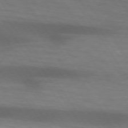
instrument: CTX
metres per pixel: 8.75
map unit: lApd
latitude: 73.9717
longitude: -52.5546
